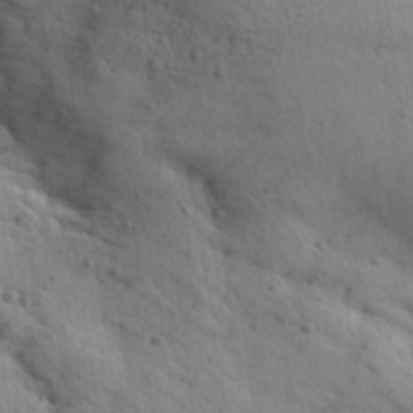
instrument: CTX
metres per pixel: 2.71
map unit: Aa
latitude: 30.9892
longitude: -147.0081
